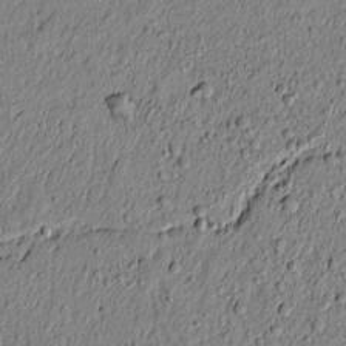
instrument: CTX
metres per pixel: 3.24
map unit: lAvf
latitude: 6.1389
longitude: 167.2565
